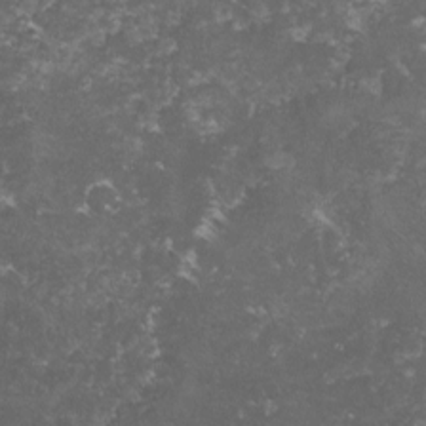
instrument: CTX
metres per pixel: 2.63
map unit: lHvf
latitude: -14.6897
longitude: -99.5749
